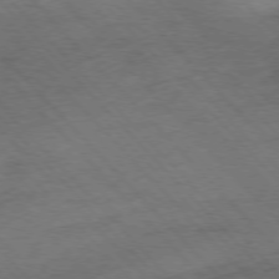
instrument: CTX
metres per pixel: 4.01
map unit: Hpe
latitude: -77.3321
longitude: 14.1984
